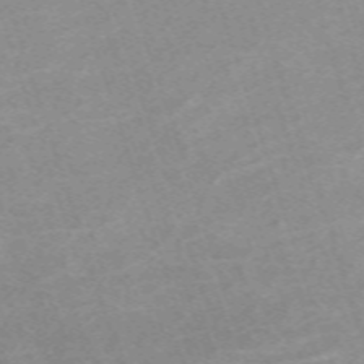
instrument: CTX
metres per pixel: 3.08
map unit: eHh
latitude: -64.4251
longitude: 49.9367
